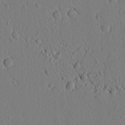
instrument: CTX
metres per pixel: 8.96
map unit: lAvf
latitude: 8.3278
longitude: 165.7856
